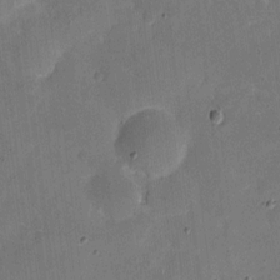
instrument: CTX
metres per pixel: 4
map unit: eHh
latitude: 4.8380
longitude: -66.6112
